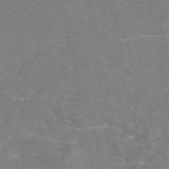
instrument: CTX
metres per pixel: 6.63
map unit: eAb
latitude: 49.2159
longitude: 120.6896
